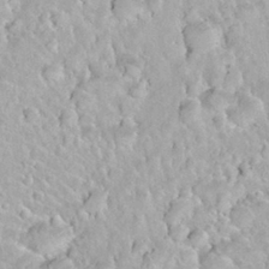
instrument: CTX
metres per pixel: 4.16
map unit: Nhu
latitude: 27.9906
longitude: -53.7828
